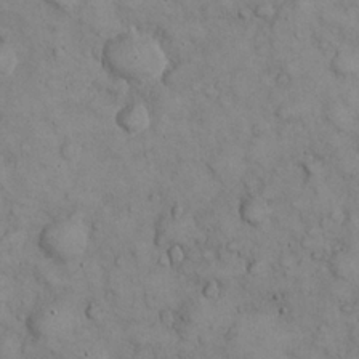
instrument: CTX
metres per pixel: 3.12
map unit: eHh
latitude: 22.8191
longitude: -58.9892
